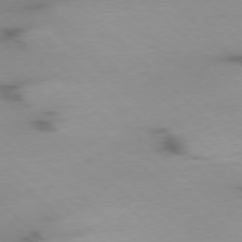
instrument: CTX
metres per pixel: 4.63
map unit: Ap
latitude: -77.5777
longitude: -90.7057
